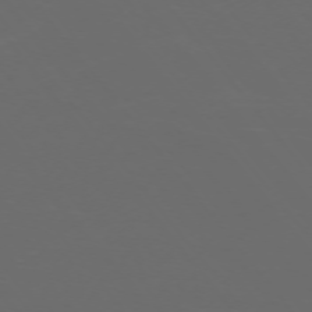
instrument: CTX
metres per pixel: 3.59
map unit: Ap
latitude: -74.9920
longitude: -77.4615
